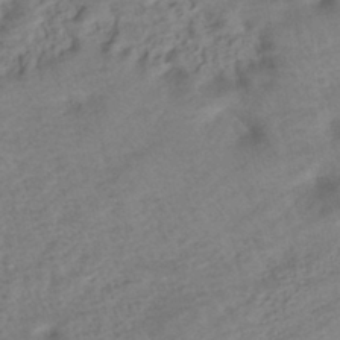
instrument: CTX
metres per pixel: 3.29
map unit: eHb
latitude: -43.0108
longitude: 85.5777
